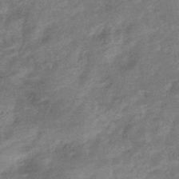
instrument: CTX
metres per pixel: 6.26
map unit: eHb
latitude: -42.6329
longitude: 84.0094
